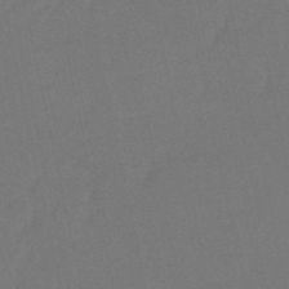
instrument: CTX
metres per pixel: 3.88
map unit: eHb
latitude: -50.6140
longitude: 77.6911
